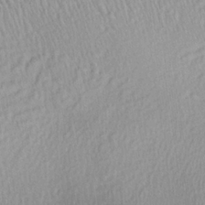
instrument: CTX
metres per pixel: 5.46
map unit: Aa
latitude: 27.9528
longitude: -135.8394
